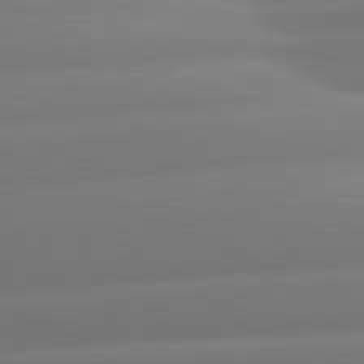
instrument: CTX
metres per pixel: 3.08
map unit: lApd
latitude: 80.7624
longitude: -161.2159
